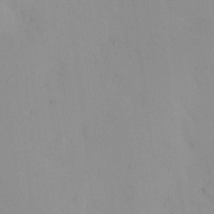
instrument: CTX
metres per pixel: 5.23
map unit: eHh
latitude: -0.5763
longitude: 17.9178
